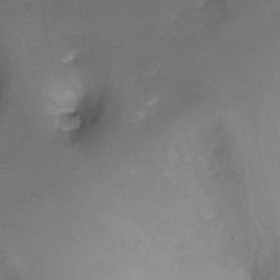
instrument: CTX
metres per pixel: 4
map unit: Ht
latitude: -18.7652
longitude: -44.2711
